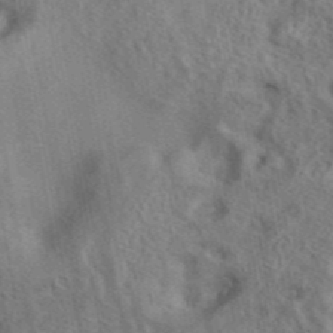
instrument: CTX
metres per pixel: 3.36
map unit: eAb
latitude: 42.1200
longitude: 109.3132
